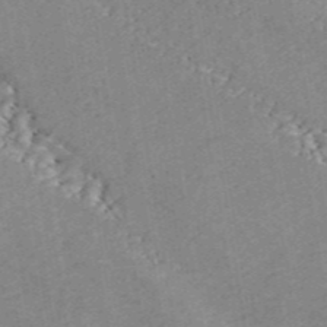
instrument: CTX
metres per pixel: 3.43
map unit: ANa
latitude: 44.4601
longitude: 45.8233
